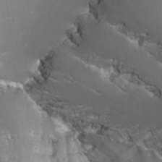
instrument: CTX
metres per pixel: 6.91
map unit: Nhu
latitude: -7.6344
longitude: -76.4790
